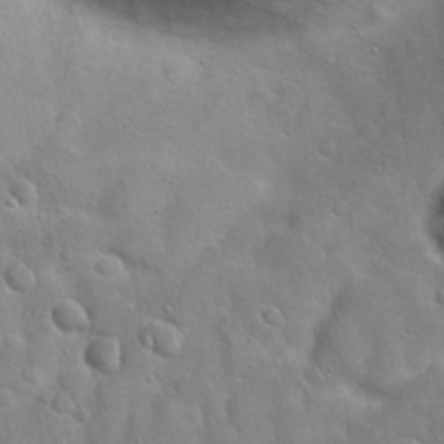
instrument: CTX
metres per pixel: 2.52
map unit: Hto
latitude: 20.5735
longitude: -49.6505
